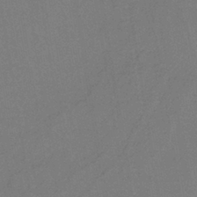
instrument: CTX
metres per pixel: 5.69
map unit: lHb
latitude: -38.8786
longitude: 58.2739
